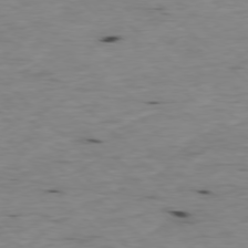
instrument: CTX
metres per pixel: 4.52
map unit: Ap
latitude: -77.8422
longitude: -89.3860
